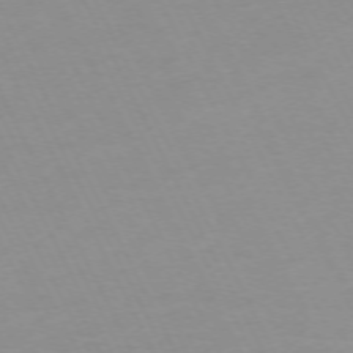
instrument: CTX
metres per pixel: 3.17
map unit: Ap
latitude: -73.3887
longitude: -70.4034
